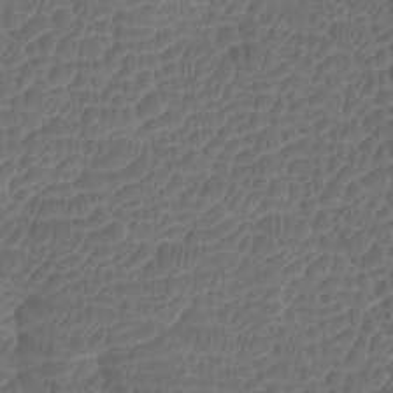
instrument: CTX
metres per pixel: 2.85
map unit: Nhu
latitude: -9.6533
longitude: -70.4412
